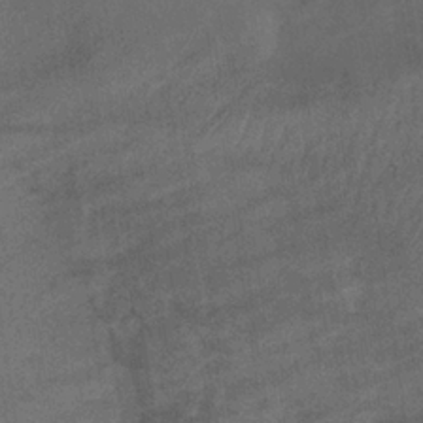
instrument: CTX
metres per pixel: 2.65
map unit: lHb
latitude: -34.4251
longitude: 65.9367
